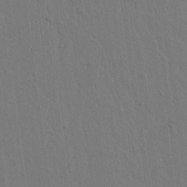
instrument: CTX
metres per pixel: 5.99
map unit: lAvf
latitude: 15.1404
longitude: -127.0648
